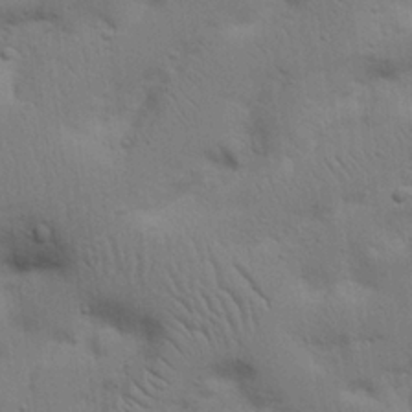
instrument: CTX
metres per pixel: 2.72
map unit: Nhu
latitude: 18.0633
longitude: -75.1781
